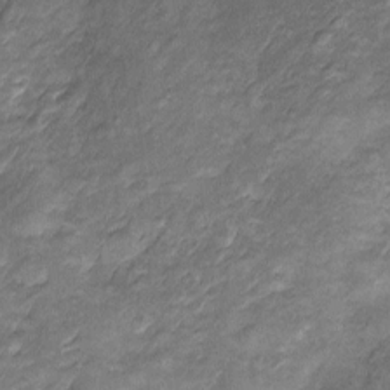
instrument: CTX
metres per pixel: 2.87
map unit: Htu
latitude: -6.7463
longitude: 159.2376
